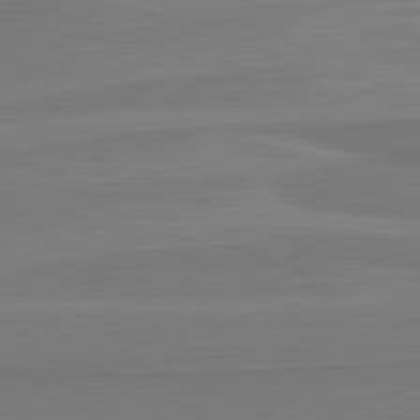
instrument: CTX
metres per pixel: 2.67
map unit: lApd
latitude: 81.5938
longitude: 169.7477
